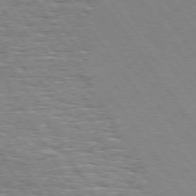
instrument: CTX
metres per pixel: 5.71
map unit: Hpe
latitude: 74.1578
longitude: -137.5371
